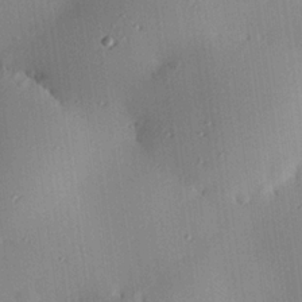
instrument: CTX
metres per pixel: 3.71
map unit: eHh
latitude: 23.6694
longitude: -91.1403
